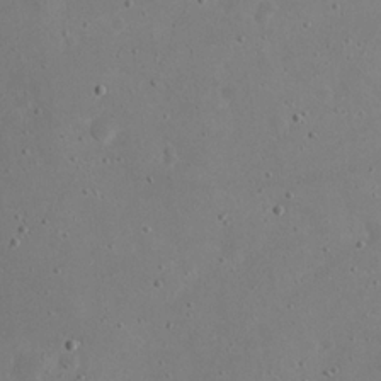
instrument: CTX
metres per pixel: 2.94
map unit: eHh
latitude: 21.4238
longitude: -68.7624
